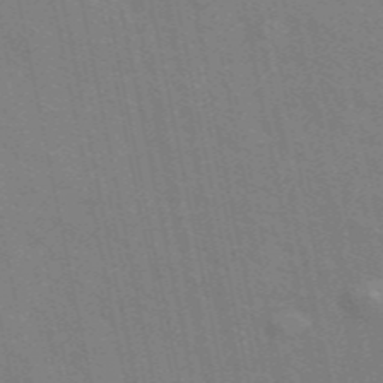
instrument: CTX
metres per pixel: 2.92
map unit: ANa
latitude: 48.6302
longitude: -75.8205
